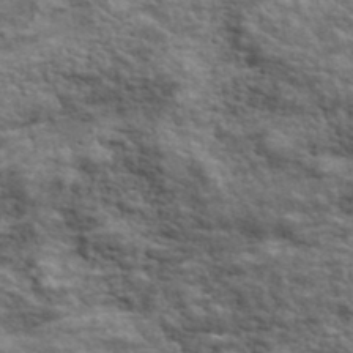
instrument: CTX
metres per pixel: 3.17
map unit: lHvf
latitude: 38.6301
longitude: -88.8947
